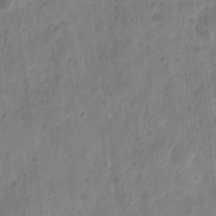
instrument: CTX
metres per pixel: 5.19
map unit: eHh
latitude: 9.4049
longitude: -73.3293
